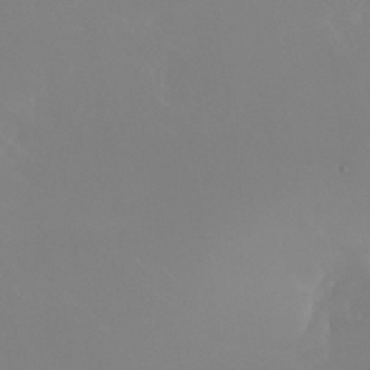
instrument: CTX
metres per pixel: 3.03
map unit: Nhu
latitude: 30.7247
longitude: -57.9528
